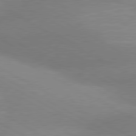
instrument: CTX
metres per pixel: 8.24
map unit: lApd
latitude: 80.7057
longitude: 125.1431
